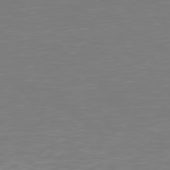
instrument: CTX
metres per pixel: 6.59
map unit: Hpe
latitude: 77.8394
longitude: -162.8002
